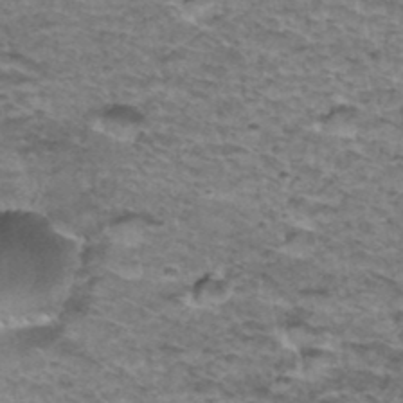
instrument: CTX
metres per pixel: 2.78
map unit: Hto
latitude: 36.3656
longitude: -43.3482
